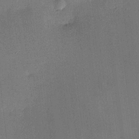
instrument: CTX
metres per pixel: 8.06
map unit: HNhu
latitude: 6.5546
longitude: 15.7289
